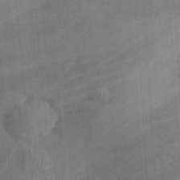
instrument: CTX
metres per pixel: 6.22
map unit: eHh
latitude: 25.4048
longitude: -65.1403
